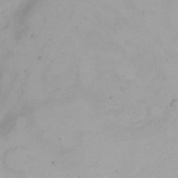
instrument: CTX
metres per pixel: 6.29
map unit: Nhu
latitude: 23.1025
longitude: -61.5749
